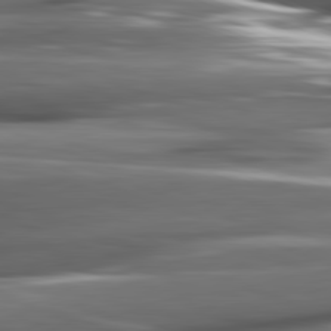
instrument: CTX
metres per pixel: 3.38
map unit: lApd
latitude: 81.8394
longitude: -144.3467
